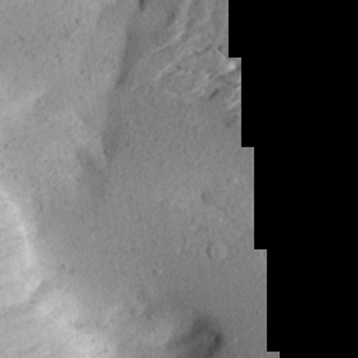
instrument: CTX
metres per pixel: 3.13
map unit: Aa
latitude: 19.8394
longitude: -145.5938
